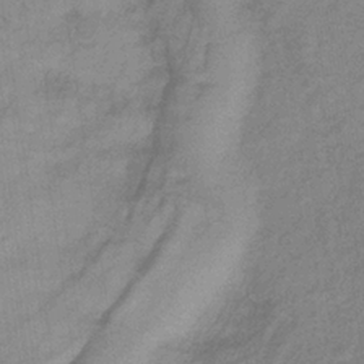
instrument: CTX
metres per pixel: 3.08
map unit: lHb
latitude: -34.8975
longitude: 70.1795
